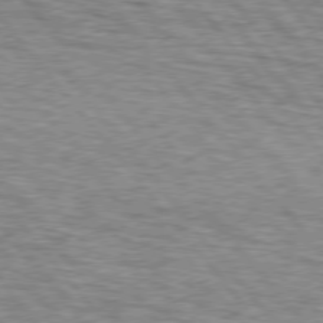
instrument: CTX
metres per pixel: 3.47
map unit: lApd
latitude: 75.8394
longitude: -81.9528
